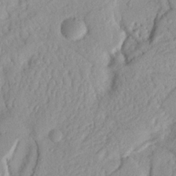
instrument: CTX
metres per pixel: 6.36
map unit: Nhu
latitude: 19.8394
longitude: -77.1403
